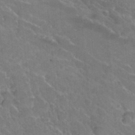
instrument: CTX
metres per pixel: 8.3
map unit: Hto
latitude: 36.2334
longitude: -47.0270
